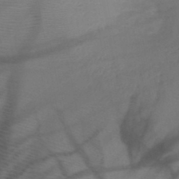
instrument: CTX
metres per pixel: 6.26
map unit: HNb
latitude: -47.4454
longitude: -40.7057
